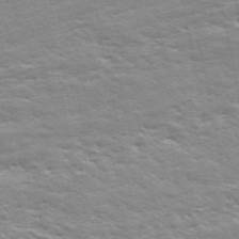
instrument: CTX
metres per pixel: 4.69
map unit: ANa
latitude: 49.4048
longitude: -75.1592
